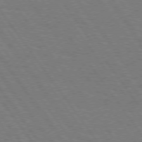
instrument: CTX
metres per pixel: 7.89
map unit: Hpe
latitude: 74.9136
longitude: -137.1026
